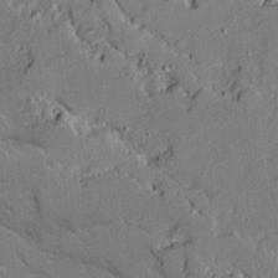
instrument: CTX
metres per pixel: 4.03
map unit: Ave
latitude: 18.5545
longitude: -128.3467
